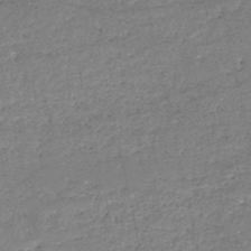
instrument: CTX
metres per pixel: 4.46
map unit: HNb
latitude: -50.6707
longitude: -41.0458
